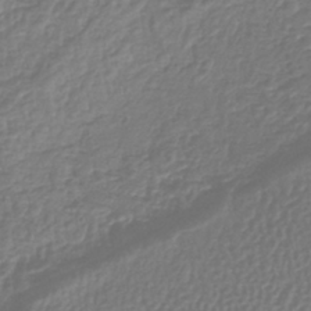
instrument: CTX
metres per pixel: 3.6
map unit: lHb
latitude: -41.7666
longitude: 61.5777
